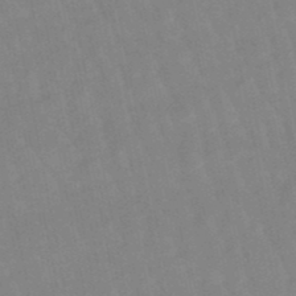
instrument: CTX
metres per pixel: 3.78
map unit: lHb
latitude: -48.8786
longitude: 75.6344
